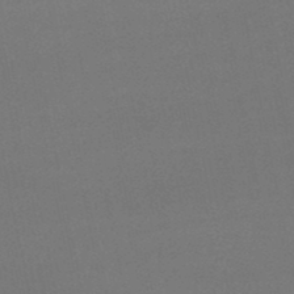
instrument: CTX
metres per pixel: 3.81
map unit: lHb
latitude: -48.3307
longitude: 62.6896
